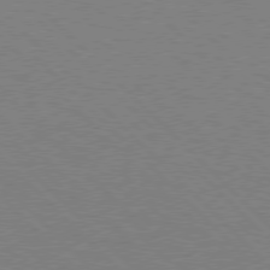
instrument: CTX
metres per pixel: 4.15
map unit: Hpe
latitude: 76.9702
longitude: -151.6882
